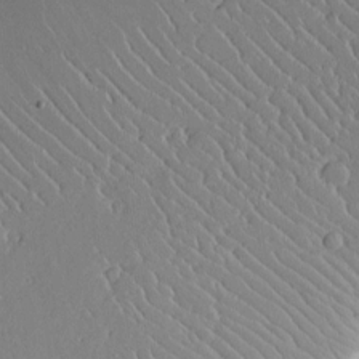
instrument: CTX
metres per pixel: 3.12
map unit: Aa
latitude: 12.5546
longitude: -126.8569
